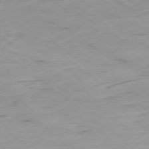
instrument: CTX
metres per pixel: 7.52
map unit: Ap
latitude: -78.9919
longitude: -92.6301
